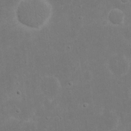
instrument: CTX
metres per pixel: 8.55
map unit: eHh
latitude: 17.4426
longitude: -72.6491
